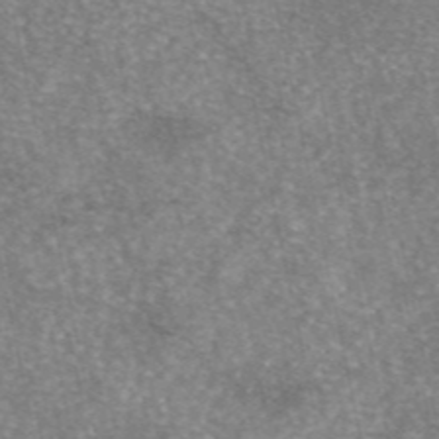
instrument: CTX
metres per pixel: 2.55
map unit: eAb
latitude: 46.2145
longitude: 105.0297
